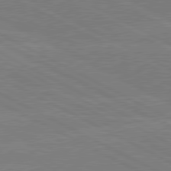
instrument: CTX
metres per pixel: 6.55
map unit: lApd
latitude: 80.5735
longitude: -127.9717
